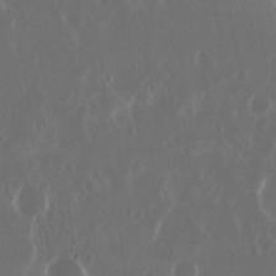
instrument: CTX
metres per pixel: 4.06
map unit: Nhu
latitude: 29.5749
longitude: -58.0255
